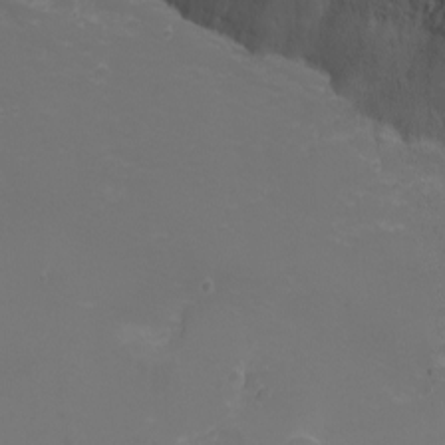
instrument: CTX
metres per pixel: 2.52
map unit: Nhu
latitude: -6.1039
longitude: -79.0270
